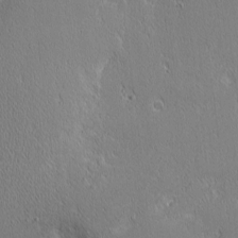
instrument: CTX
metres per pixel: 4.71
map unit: Nhu
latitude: 1.4048
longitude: -78.1578
